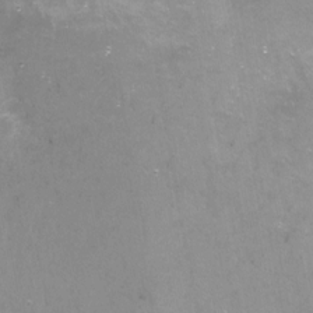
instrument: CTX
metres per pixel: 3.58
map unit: Nhu
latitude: -17.2754
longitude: -48.7246
